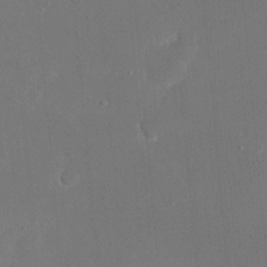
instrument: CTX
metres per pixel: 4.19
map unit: eHh
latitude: 19.7071
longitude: -67.9717
